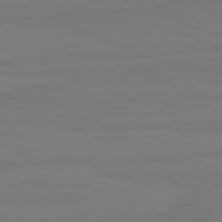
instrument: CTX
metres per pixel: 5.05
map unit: lApd
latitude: 81.8394
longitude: -179.5938
